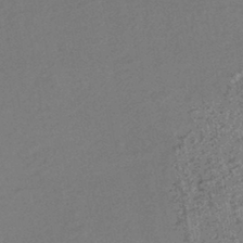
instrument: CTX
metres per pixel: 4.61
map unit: HNhu
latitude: -43.0486
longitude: 98.1606
